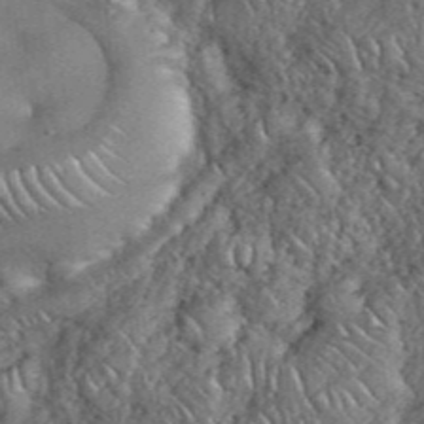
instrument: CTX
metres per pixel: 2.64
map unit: eHh
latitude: 38.1389
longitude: -58.7813
